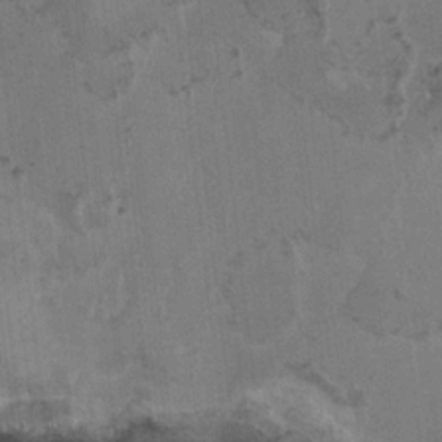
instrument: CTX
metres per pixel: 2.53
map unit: HNhu
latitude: 4.4412
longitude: -3.4237
